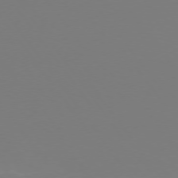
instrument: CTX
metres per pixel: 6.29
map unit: Hpe
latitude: 74.1011
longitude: -123.7639
